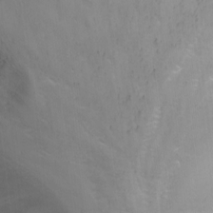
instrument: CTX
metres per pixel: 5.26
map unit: Nhu
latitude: -7.1809
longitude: -51.3670
